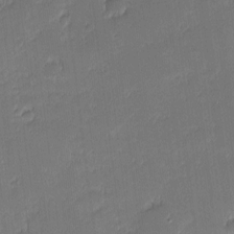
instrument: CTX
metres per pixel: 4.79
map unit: eHh
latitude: -1.7100
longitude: -83.1592
